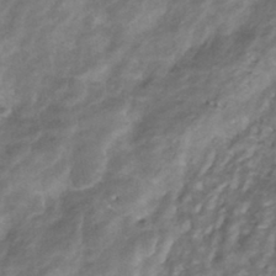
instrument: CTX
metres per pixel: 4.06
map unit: ANa
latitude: -41.5966
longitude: 105.2376
